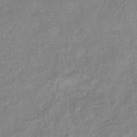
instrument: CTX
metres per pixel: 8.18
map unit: eHb
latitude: -32.5196
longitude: 75.0298
